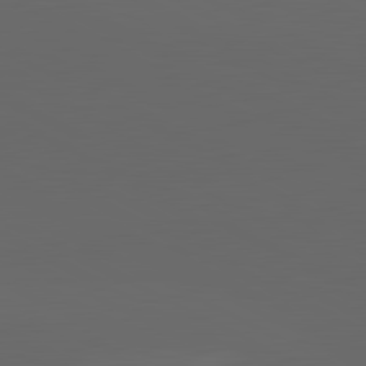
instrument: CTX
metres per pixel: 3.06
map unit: lApd
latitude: 82.0255
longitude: 130.7652
